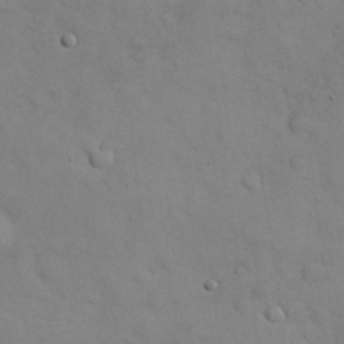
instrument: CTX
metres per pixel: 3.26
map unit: Nhu
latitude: 28.2711
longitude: -68.9136
